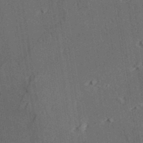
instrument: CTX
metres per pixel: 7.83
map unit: lAvf
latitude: 27.9339
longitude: -109.7260
